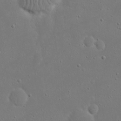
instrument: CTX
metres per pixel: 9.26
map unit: eHh
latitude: 18.0444
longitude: -71.3670
